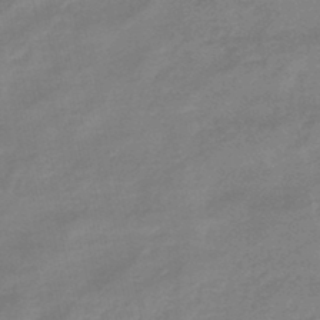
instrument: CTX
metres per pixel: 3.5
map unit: eHb
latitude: -45.4643
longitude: 81.7856
